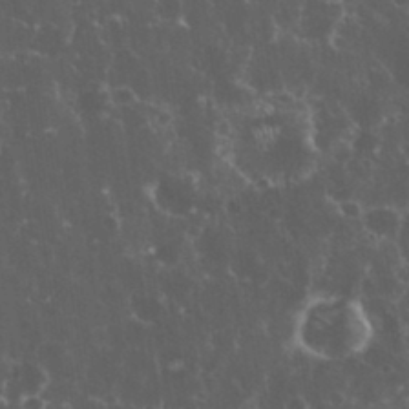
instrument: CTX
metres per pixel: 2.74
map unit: eHh
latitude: 33.5938
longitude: -61.8394
